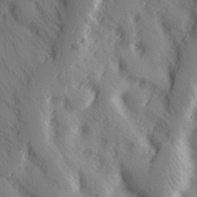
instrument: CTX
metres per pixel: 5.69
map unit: Hve
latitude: 32.8758
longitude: 149.9367
